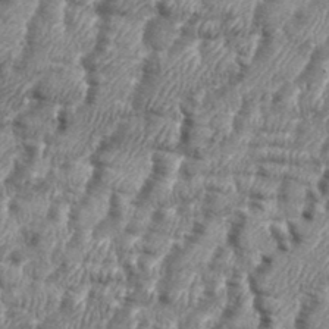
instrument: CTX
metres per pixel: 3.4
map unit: eHh
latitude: 36.2145
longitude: -136.9892
